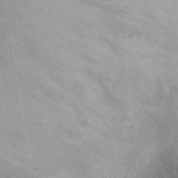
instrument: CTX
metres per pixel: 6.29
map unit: Ht
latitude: 1.2537
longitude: -19.8394
